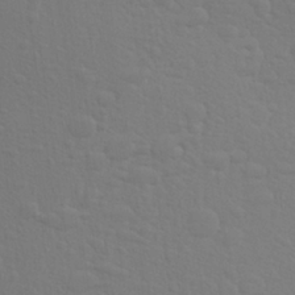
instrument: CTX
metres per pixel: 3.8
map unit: Aa
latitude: 27.5749
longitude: -144.2144
